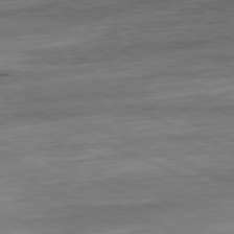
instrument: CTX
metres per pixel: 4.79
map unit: Ap
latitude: -81.3510
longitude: -87.3481
